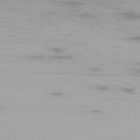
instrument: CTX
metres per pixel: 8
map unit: Ap
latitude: -74.8786
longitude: -76.2333
